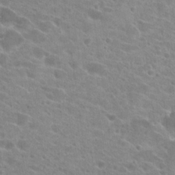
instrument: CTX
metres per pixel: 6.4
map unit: Hto
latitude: 21.8584
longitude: -38.9891
